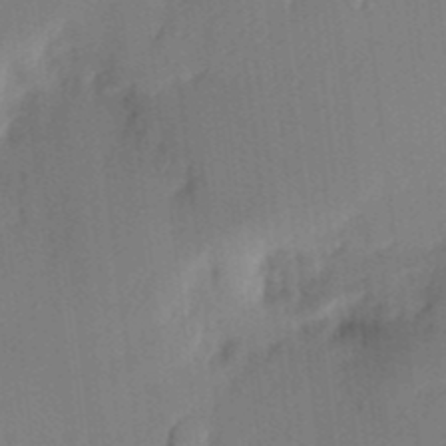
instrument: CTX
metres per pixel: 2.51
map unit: eHh
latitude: 5.5371
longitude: -73.8206
